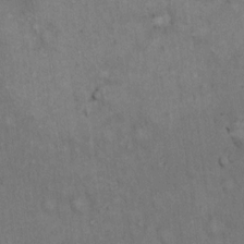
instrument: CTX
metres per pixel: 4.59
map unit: Hto
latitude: 15.2726
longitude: -60.9513
